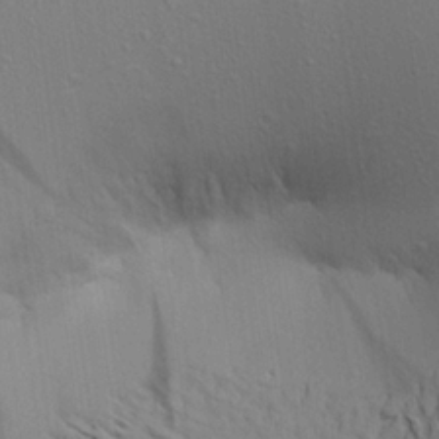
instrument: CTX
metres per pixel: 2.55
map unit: Aa
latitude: 21.0081
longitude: -148.3467
